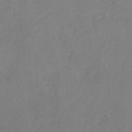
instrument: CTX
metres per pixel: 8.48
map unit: HNb
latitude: -33.5022
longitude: 56.7841
